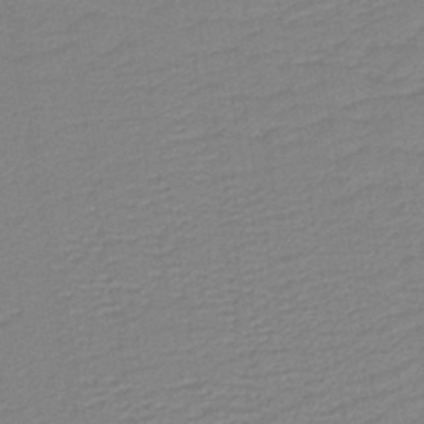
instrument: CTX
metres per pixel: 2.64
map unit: lHb
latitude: -41.3698
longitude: 53.5777
